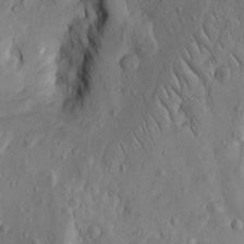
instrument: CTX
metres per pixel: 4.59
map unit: Htu
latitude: -2.8974
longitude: 157.1998
